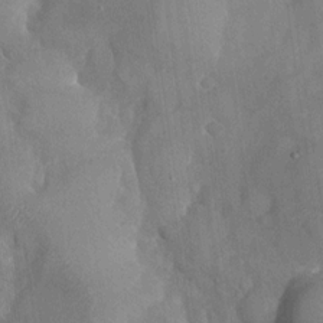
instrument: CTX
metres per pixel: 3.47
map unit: Nhu
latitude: -28.2362
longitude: -58.1578
